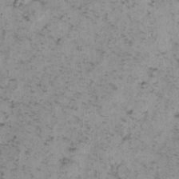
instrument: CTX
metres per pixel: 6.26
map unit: eHh
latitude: -0.4818
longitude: 18.8408
